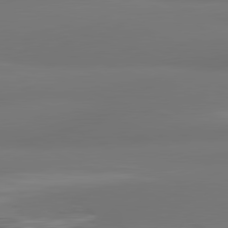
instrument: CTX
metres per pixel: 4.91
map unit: lApd
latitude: 81.1970
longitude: -165.9906
